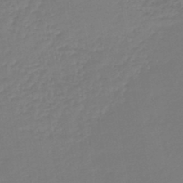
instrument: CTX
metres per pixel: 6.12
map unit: lHb
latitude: -44.6707
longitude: 59.8989
